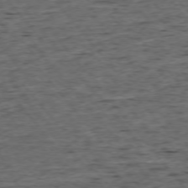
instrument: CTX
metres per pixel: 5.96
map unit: Ap
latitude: -75.3132
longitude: -90.5546
